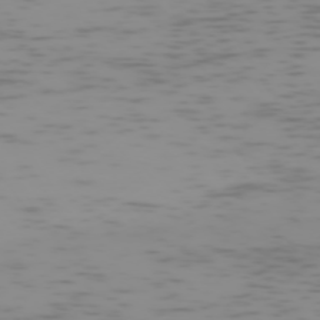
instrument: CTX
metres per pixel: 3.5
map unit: Hpe
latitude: -73.7855
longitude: 7.4643
